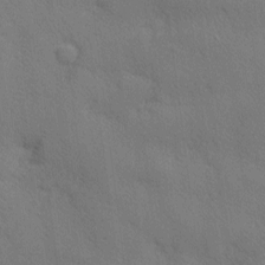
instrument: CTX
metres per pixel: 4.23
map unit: Nhu
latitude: 1.6882
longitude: -75.0647
